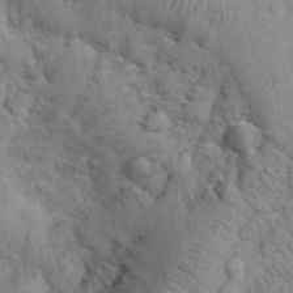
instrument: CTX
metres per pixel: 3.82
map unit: eHh
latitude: 32.3278
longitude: -66.2144
